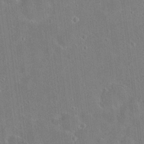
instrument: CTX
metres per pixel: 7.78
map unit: Hto
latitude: 17.1970
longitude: -39.7638
